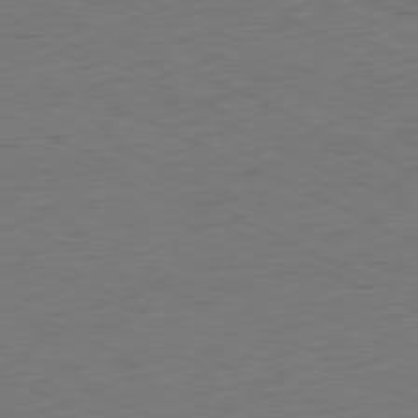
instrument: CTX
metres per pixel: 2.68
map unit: Ap
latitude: -81.1053
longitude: -60.3089
